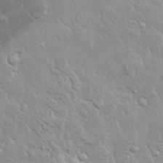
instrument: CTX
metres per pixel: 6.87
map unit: lHvf
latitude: 32.4412
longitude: -93.3481
